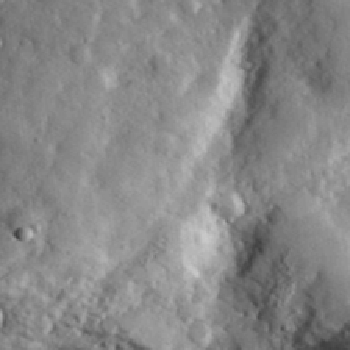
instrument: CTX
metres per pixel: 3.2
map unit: eHh
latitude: 34.9702
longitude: -80.8002
